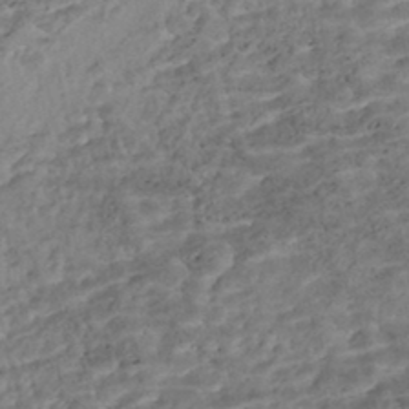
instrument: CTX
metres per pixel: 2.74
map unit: Nhe
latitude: -47.2943
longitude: -173.0836
